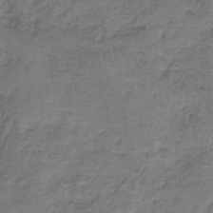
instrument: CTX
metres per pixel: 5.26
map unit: HNb
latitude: -35.9178
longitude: 56.9541
